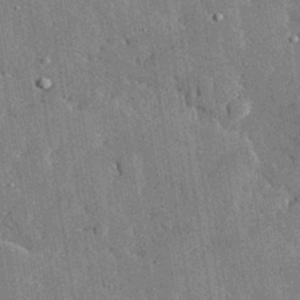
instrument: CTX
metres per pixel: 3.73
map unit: lHvf
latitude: 33.0647
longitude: -91.6694
